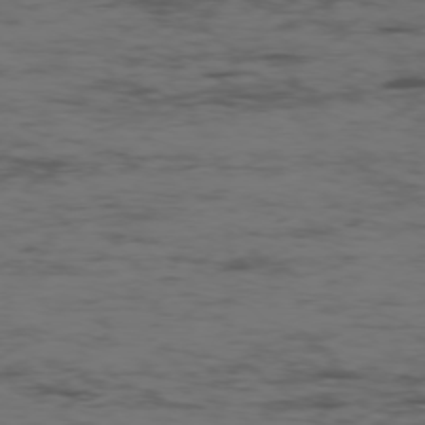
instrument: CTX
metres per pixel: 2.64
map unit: Ap
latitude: -76.4251
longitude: -83.1025
